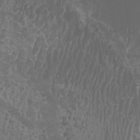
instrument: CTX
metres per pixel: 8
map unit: Htu
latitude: -6.5007
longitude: -74.7057
